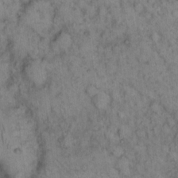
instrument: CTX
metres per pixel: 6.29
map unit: eHh
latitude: 15.4049
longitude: -64.7435
